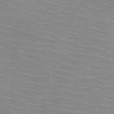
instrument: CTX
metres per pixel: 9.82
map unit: HNb
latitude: -48.0661
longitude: -46.6869
